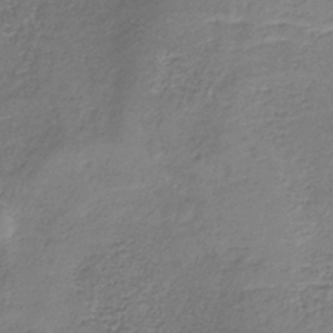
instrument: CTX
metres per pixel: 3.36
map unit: HNb
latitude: -35.4643
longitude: 52.3117
